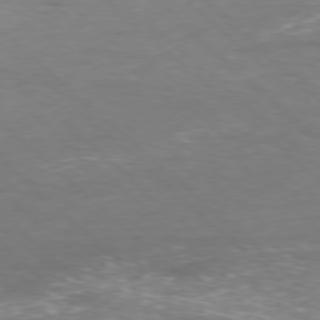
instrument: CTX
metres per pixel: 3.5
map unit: Hpe
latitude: -78.1605
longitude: 15.8045
